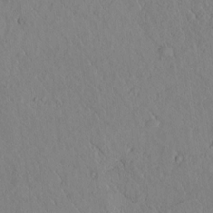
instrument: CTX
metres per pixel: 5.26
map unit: lAvf
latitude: 5.8394
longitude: 159.5777
